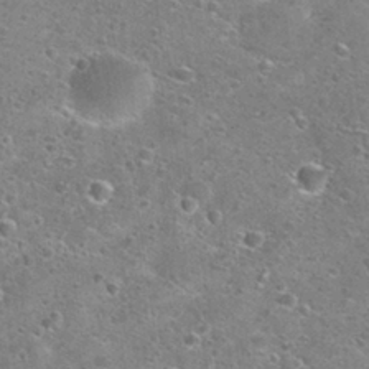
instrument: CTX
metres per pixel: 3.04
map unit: Nhu
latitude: 29.2915
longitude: -49.3482
